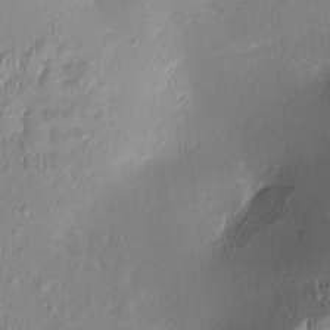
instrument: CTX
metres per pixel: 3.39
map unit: Aa
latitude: 9.0459
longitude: -133.1781
